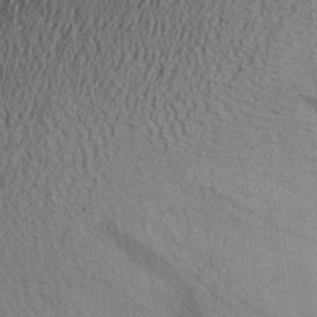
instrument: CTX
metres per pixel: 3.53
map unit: Aa
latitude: 27.3671
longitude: -134.2144
